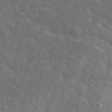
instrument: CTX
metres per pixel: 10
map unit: lHvf
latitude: 36.6491
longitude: -87.2726
